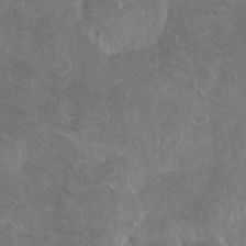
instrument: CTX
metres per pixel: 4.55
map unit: Ht
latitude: -7.5210
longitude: -36.8758
